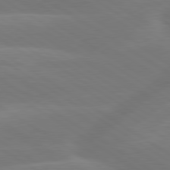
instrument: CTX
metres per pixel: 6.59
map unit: lApd
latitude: 79.8017
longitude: -143.1214
